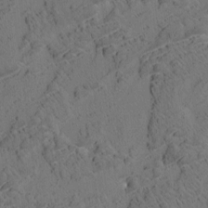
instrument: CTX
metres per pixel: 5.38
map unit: eHh
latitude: 3.5749
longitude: -78.6113
